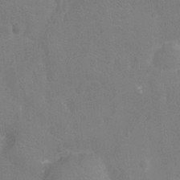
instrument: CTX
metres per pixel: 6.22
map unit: Nhu
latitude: -13.8800
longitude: -25.1214
